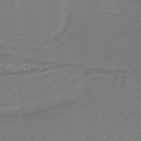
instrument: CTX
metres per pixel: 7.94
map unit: lHb
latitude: -38.1228
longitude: 58.3117
